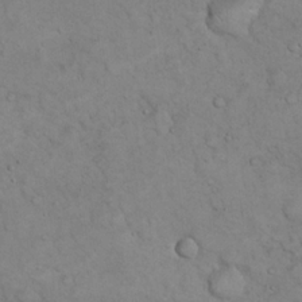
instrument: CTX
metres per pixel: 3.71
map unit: eHh
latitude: 22.0255
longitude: -58.9325
